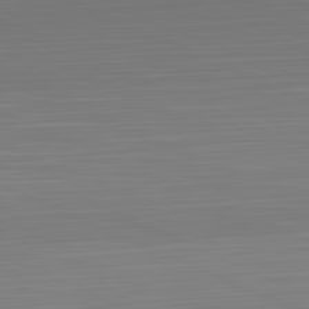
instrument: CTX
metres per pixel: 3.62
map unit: Hpe
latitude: -81.8612
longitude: 19.7100
